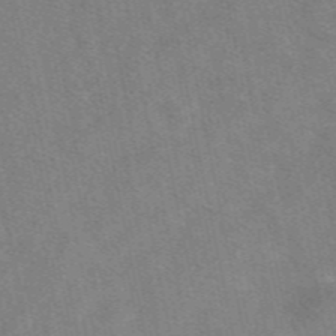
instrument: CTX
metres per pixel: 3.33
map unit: eAb
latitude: 49.2537
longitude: 120.9163
